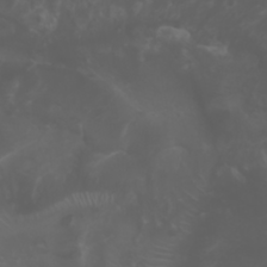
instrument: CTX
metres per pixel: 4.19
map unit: Nhu
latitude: -5.6910
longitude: -79.5371
